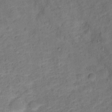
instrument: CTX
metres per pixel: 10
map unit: Ht
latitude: 12.8758
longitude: -39.5371
